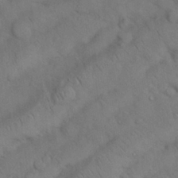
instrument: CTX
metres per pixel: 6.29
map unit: Nhu
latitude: 27.0270
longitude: -71.0080
